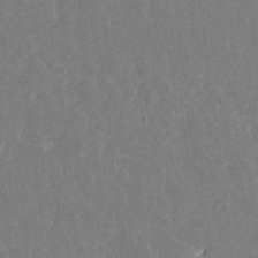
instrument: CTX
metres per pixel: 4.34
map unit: HNhu
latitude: 4.9892
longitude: -6.3467
